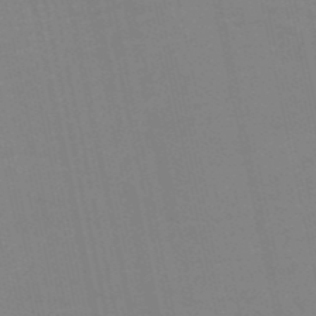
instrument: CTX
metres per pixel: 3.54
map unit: HNb
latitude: -52.5384
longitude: -47.4994
